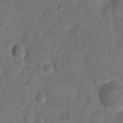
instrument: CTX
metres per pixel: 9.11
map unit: Nhu
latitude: 6.1011
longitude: -23.1403
